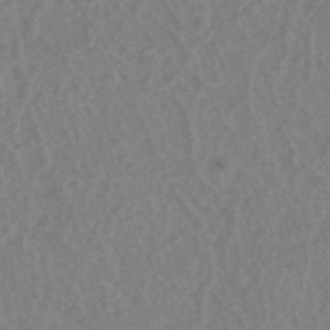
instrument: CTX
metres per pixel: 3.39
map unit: eHh
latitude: -39.8989
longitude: -27.2159
